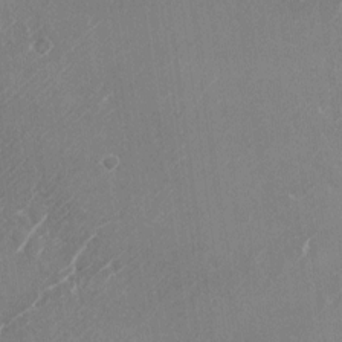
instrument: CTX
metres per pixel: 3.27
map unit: Nhu
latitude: -22.4251
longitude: -72.2145
